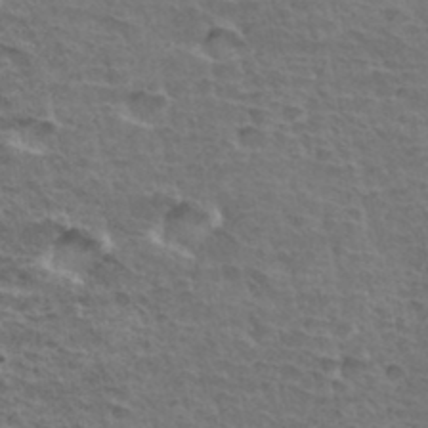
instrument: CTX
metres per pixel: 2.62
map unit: Hto
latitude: 34.8380
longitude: -43.5182
